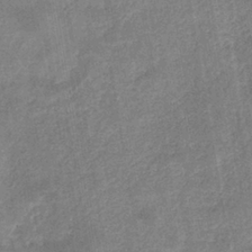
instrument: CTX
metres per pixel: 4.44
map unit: eHb
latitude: -34.8597
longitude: 74.5952
